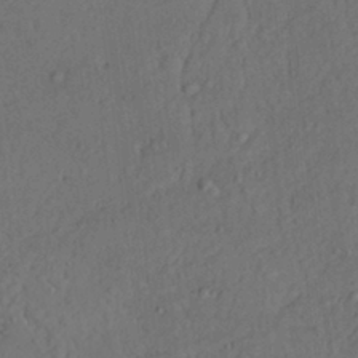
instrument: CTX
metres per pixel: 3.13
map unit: Nhu
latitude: 22.1767
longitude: -70.7813
